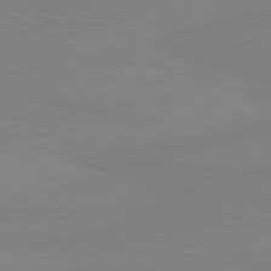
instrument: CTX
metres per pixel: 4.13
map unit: lApd
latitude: 81.4426
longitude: -177.2159
